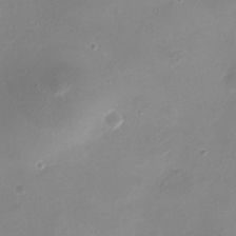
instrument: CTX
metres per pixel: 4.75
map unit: eHh
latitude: -5.4832
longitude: -78.1389
